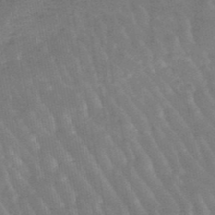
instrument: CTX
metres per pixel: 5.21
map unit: lHb
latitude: -47.6155
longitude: 76.1984
